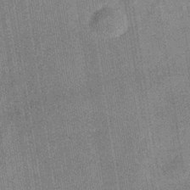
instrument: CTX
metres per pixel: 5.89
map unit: eHb
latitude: -38.3306
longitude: 80.8408
